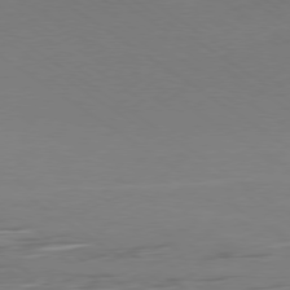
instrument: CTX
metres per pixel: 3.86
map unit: Ap
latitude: -79.6155
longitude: -55.2348
